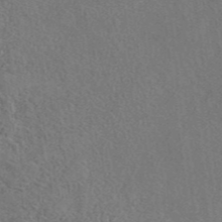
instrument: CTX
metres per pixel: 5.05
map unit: eAb
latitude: 41.8016
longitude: 109.9367
